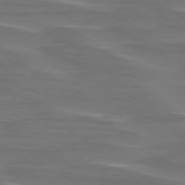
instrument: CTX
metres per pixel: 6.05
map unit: lApd
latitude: 75.7639
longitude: -80.1011
